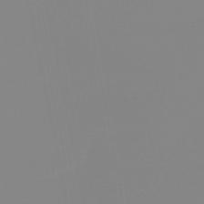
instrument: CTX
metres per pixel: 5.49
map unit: eHb
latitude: -49.0109
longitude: 84.7274
